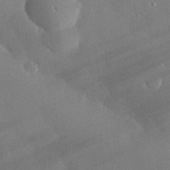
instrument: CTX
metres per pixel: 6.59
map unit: eHh
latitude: 30.2712
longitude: -81.1403
